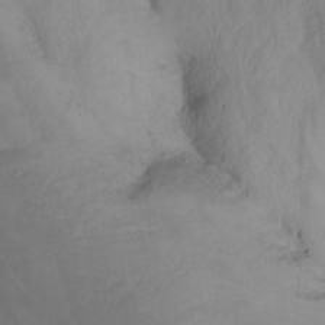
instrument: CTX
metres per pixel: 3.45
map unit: Nhu
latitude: -13.2376
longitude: -69.4427
